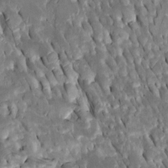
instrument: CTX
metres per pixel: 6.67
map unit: Htu
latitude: -1.2187
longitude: 148.6708
